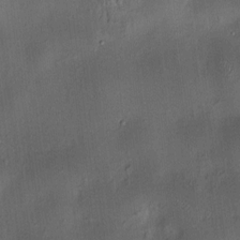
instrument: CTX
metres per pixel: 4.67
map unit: HNhu
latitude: 8.8380
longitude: 13.3888
